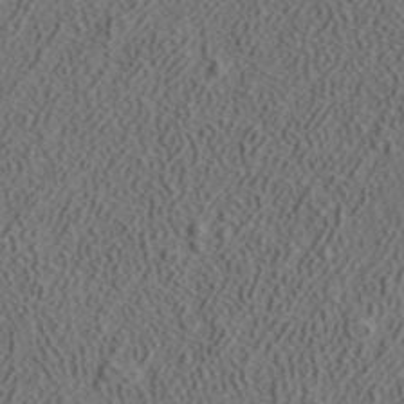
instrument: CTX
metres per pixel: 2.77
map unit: ANa
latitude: 39.2726
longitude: 21.7477
